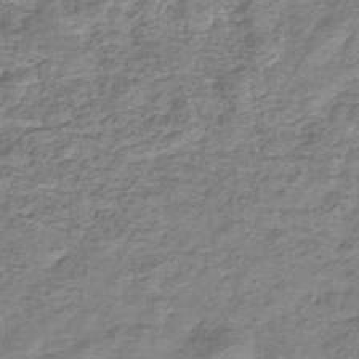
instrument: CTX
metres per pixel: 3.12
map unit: eHb
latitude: -34.1417
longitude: 75.7856
